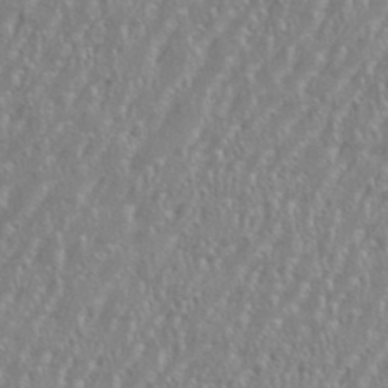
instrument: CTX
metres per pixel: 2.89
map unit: eHh
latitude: 35.3103
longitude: -132.6302
